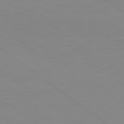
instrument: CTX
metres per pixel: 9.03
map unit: Hpe
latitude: 78.7247
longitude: -124.5923
